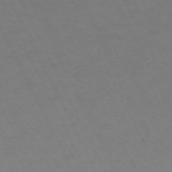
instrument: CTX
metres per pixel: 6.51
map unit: Hpe
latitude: -70.7652
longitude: 15.1998
